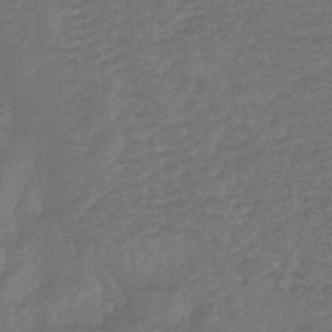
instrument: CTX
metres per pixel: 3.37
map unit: lHb
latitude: -43.8989
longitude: 80.8597
